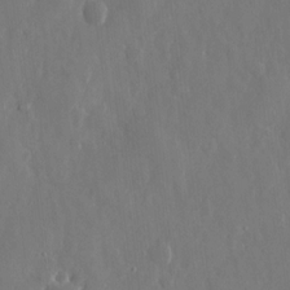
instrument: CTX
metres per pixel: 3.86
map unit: eHh
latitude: 10.6302
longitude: -71.1781
